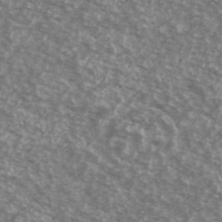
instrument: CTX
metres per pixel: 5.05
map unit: Ave
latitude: 39.2537
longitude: -111.1781
